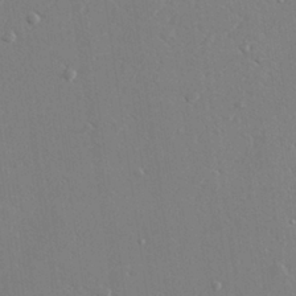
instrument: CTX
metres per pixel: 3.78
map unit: lAvf
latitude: 29.0836
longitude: -108.2333
